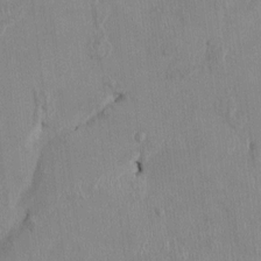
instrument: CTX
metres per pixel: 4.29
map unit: HNhu
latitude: 0.7624
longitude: -5.3482
